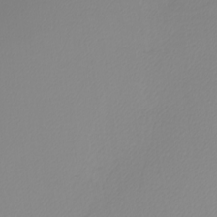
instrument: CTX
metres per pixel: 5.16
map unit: Nhu
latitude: -4.2172
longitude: -93.4804
